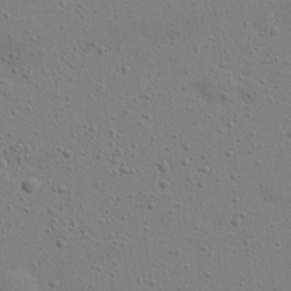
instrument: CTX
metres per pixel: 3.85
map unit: eHh
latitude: 24.3845
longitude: -69.5182
